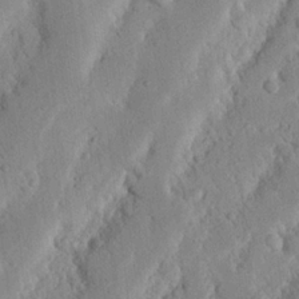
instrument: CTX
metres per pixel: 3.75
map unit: Nhu
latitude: 19.8016
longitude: -74.9136
